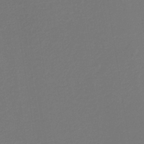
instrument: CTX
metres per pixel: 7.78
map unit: eHb
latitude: -31.7477
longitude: 72.0472
